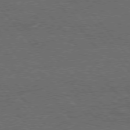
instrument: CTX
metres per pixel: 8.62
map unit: Hpe
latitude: 75.8583
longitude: -157.2348
